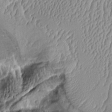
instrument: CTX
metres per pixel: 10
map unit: Aa
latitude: 9.7072
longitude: -128.5923
